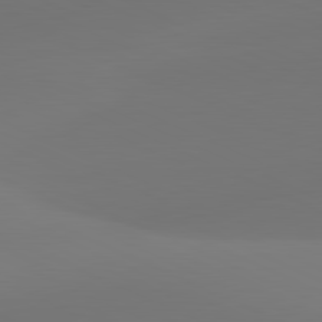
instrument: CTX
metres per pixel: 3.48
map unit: lApd
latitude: 81.7072
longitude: 128.6896
